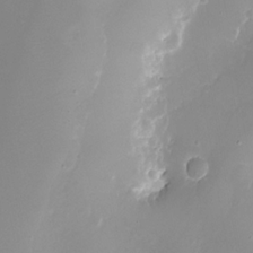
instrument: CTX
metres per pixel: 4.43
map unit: eHh
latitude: -5.0486
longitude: -78.3845
